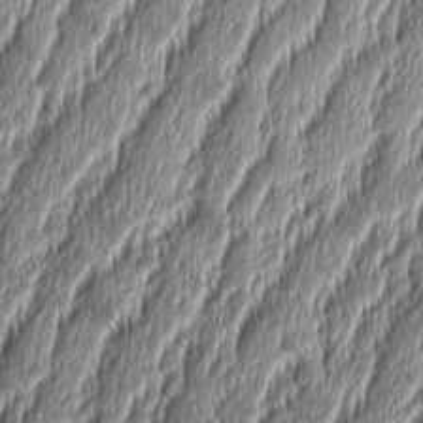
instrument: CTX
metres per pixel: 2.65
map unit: Aa
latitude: 8.7624
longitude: -130.4034
